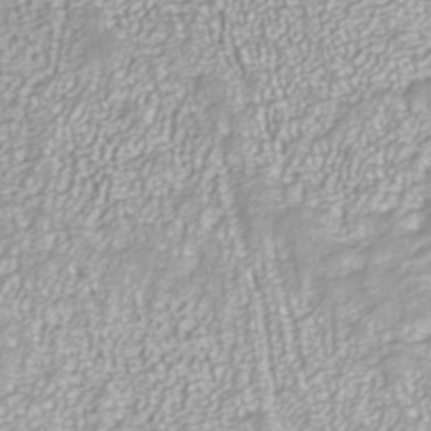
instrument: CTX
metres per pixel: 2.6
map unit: ANa
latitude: 40.4223
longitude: 25.0108
